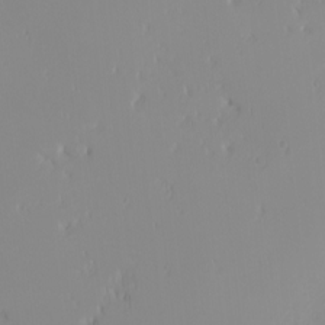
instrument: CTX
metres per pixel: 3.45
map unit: Nhu
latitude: -4.5573
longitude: -82.9324
